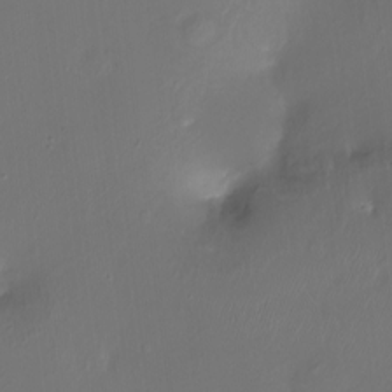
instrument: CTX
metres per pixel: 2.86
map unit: Ht
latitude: -16.2362
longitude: -41.7071
